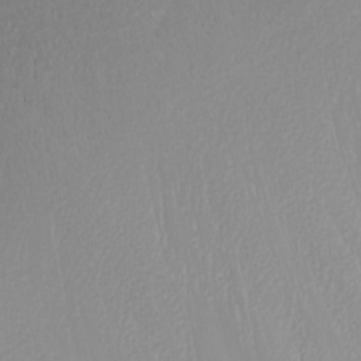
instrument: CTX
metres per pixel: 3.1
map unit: Nhu
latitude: -7.7666
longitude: -89.7450
